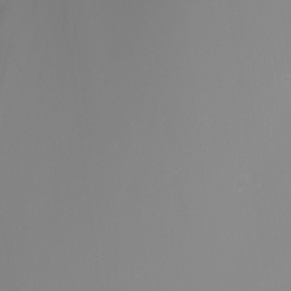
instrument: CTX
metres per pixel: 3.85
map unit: Nhu
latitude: -7.1809
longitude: -79.0081
